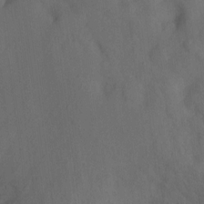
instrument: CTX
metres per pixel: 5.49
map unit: Hto
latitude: -10.2551
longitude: -36.4034
